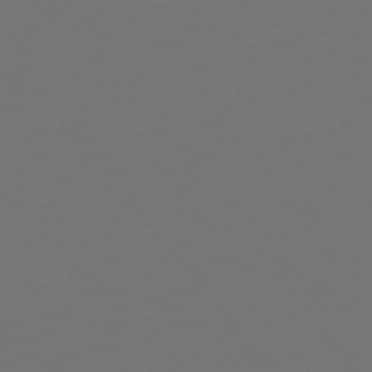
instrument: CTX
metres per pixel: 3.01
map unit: Hpe
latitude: 75.4804
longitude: -124.0633
